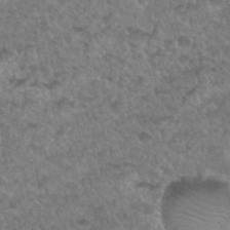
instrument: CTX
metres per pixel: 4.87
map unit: Hto
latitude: 34.4223
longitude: -49.4804
